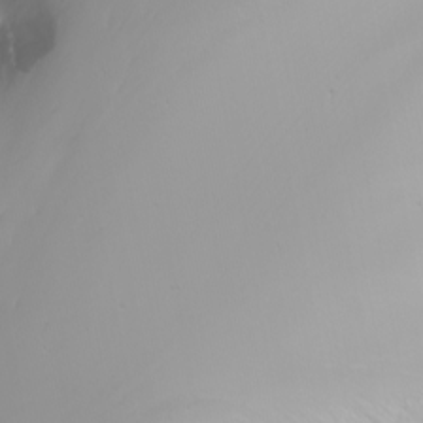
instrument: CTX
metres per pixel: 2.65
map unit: Nhu
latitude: -6.8408
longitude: -83.6127
